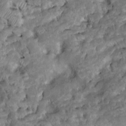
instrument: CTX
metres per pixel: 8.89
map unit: Htu
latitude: -7.8422
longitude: 145.7289
